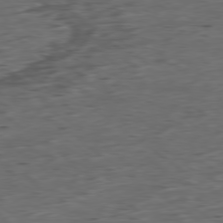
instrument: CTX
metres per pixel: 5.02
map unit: Ap
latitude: -79.1998
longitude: -58.6680
